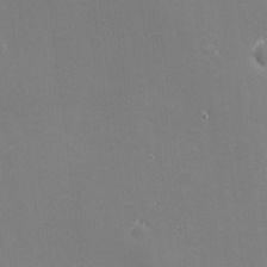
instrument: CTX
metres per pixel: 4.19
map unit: eHh
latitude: -2.2361
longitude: -80.7246
